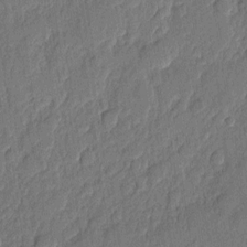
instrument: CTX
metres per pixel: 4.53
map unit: eHh
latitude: 6.3656
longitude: -74.0822
